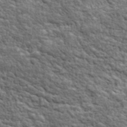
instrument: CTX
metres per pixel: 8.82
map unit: lHvf
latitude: 38.3656
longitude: -88.5924
